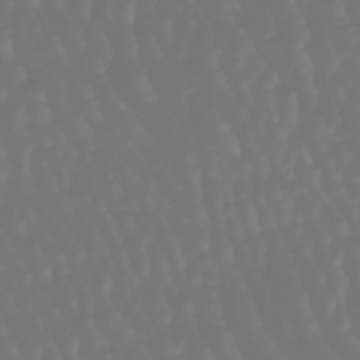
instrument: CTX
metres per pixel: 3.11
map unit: eHb
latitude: -46.9730
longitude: 79.7855
